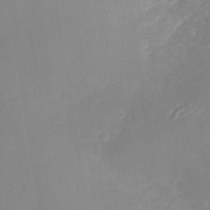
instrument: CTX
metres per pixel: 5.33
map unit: Nhe
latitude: -37.3320
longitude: -113.1781
